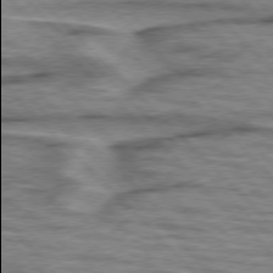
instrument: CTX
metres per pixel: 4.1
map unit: lApd
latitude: 76.7813
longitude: -77.9906
